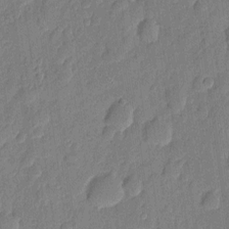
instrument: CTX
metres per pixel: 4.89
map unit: eHh
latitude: 7.2348
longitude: -73.9906
